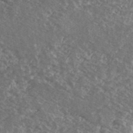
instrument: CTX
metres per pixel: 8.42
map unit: Ave
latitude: 39.4993
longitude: -110.3090
